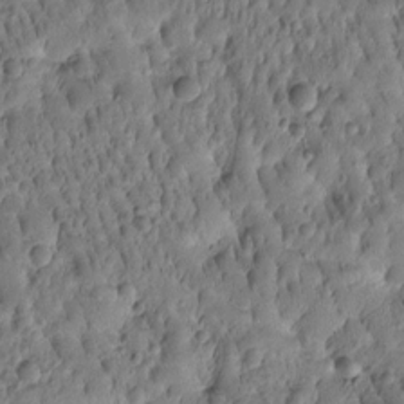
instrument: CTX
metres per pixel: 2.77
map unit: Htu
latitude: -2.6896
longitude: 171.7289
